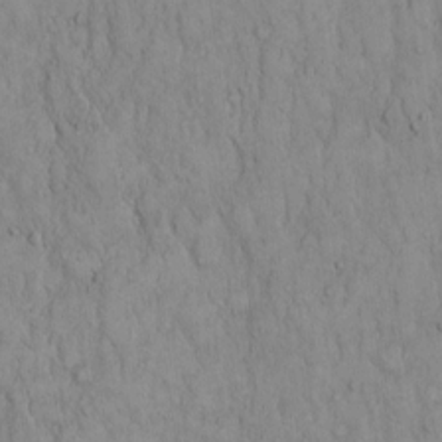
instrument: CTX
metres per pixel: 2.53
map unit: Hto
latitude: 13.1214
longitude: -57.6127
